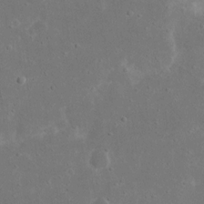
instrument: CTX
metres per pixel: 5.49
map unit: eHh
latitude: 16.5924
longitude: -72.0822
